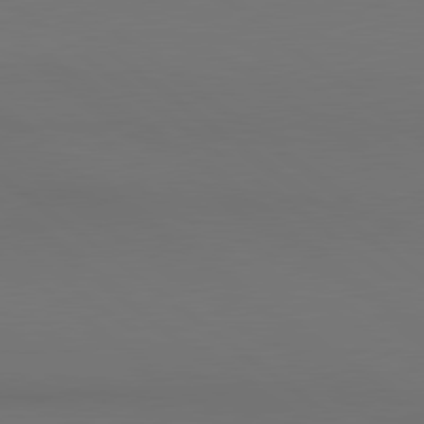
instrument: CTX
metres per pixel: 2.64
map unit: lApd
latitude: 80.8002
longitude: 154.0850
